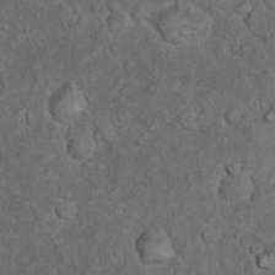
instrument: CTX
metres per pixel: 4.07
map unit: Nhu
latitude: 10.1389
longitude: -25.0458
